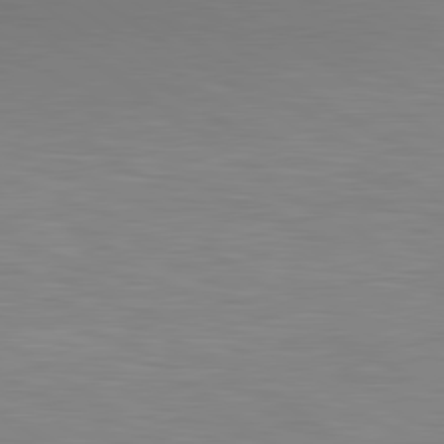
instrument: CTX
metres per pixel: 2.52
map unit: lApd
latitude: 80.2522
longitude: 124.8030
